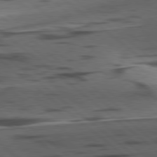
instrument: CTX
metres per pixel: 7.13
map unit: lApd
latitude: 78.9892
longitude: -49.8772
